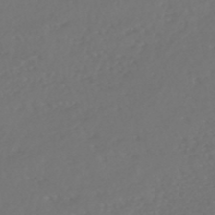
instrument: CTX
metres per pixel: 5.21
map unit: HNhu
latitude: -47.7288
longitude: 97.7289
